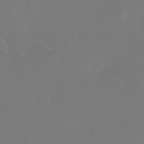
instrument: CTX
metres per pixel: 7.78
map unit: HNhu
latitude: 5.8394
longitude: 14.0472
